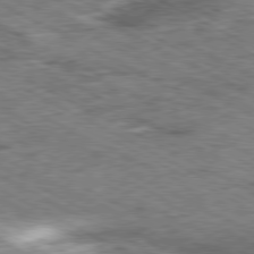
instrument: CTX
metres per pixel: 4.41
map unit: Ap
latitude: -80.6897
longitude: -84.9514
